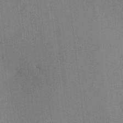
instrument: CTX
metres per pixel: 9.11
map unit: HNhu
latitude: 10.4412
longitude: 16.0283
